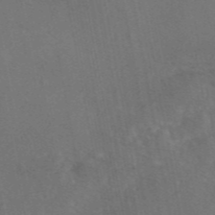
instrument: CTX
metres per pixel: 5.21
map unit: eAb
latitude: 46.4034
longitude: 108.0283
